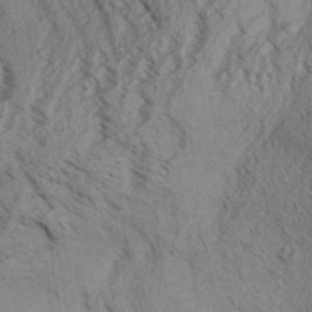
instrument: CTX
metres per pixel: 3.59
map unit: Aa
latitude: 31.2348
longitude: -138.4412
